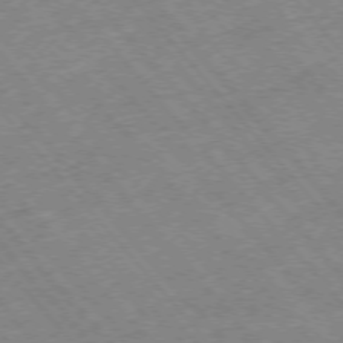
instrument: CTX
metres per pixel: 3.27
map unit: Hpe
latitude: -75.8990
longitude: -16.5735
